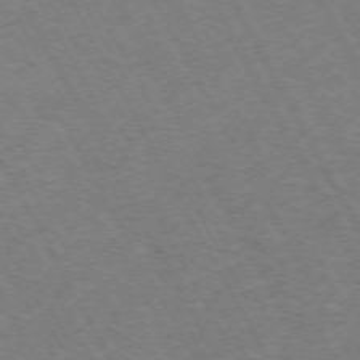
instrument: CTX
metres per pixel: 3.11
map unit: Hpe
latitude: -71.8045
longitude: 9.9556
